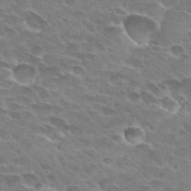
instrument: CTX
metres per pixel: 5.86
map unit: Hto
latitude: 29.3859
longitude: -42.4601
